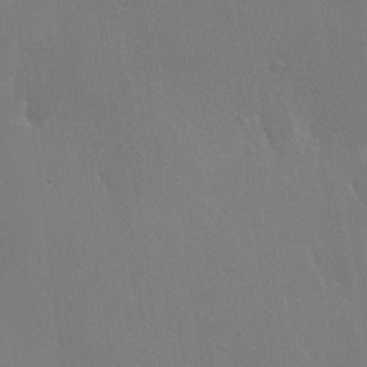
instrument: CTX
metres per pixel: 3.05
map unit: Hve
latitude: 23.3671
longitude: 145.8611
